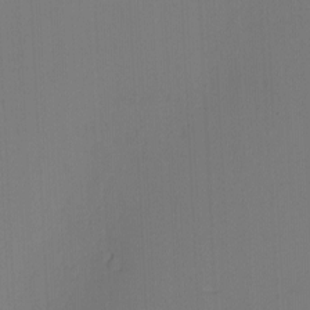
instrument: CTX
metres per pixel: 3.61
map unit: eHh
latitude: -3.8989
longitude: -79.8206
